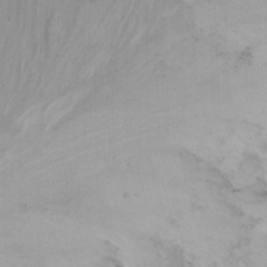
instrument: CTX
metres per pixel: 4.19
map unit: Nhu
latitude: -6.5384
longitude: -66.8569
